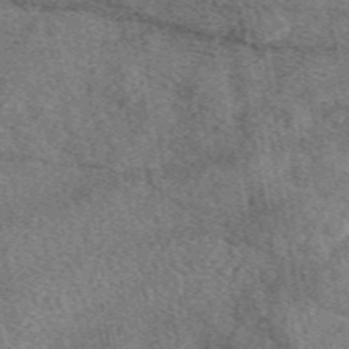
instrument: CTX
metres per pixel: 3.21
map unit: eAb
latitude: 48.9514
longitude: 111.9556
